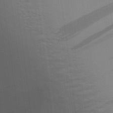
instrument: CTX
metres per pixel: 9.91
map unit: Aa
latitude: 27.5938
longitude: -138.8758
